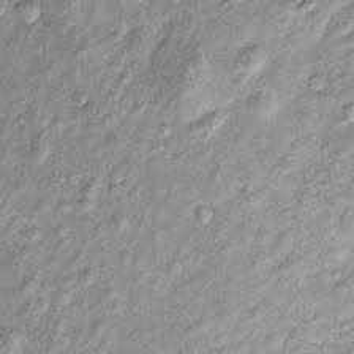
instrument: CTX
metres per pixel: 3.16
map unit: Htu
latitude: -4.8786
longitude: 158.4440
